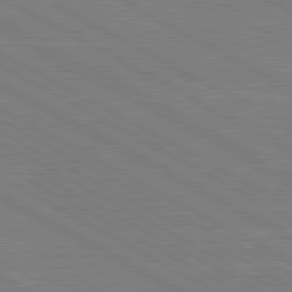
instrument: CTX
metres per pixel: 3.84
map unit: lApd
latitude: 80.5168
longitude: -126.9703
